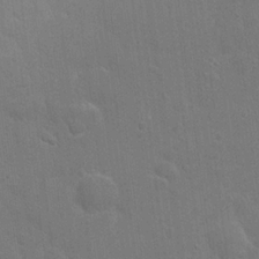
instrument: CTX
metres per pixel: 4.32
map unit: eHh
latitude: 21.9339
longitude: -62.4979
